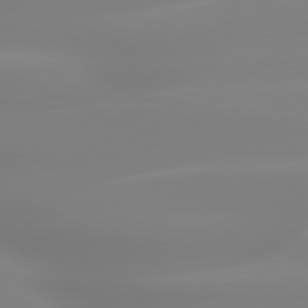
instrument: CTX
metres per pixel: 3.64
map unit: lApd
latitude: 79.7072
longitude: -136.1389
